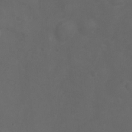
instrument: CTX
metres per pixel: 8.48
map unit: Ht
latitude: 1.7638
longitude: -22.4223
